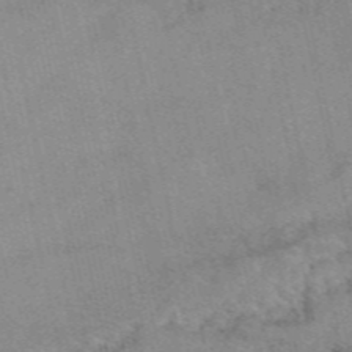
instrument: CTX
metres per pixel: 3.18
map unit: eAb
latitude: 49.6694
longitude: 105.8422
